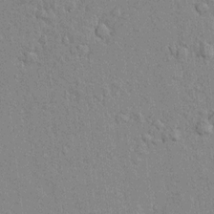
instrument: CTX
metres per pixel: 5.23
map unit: lAvf
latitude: 7.9339
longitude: 166.7085
